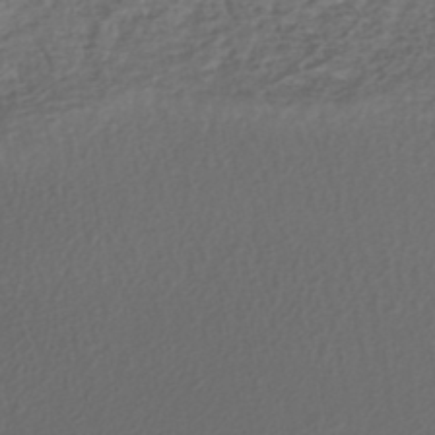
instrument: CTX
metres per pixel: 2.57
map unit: HNhu
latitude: -46.9164
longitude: 103.6722
